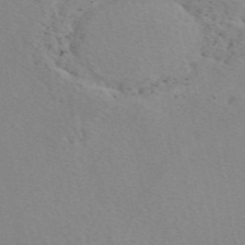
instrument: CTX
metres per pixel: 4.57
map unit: eAb
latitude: 49.6883
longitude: 107.1998
